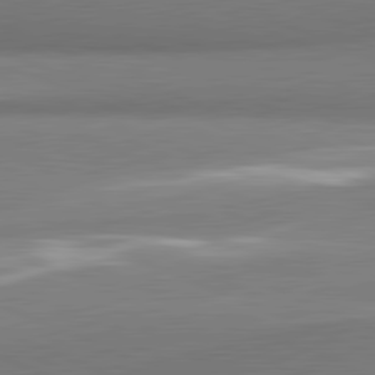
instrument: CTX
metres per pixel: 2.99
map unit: lApd
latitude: 81.6694
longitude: 165.4077
